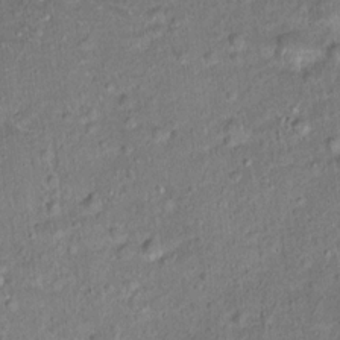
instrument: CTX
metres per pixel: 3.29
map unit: Ht
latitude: 15.0648
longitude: -40.9702
